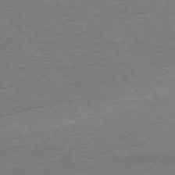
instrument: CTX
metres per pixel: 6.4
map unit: Ap
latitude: -76.7274
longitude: -95.6694
